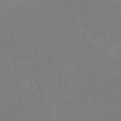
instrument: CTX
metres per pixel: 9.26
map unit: lHvf
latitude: -11.6533
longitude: -104.2901
